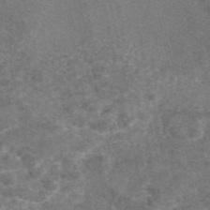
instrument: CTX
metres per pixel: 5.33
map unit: eAb
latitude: 46.9325
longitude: 104.9730
